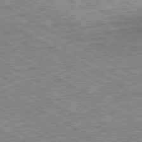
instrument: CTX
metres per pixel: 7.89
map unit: Ap
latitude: -80.4251
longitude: -85.5938
